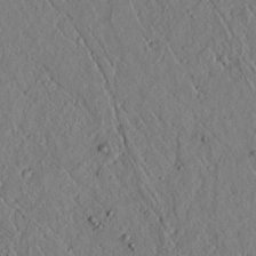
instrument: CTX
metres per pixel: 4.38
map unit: lAvf
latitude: 6.1200
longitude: 159.7855
